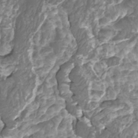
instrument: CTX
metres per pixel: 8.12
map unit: Htu
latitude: -10.2551
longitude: -74.1767
